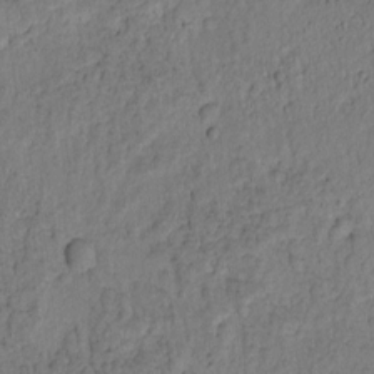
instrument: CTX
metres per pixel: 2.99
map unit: Htu
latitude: -1.3699
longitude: 170.0472
